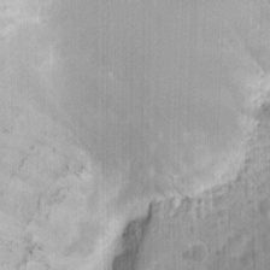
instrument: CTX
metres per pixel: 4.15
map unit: Ht
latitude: 7.4804
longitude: -75.8017
